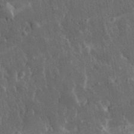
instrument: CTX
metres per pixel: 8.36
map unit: eHh
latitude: 31.0270
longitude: -79.6505
